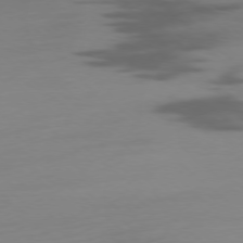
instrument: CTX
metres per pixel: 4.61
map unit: Ap
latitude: -78.0472
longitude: -67.0269
